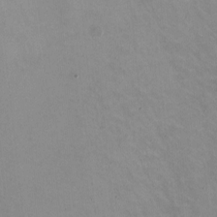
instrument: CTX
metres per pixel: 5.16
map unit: HNhu
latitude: -0.9542
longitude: -3.1592
